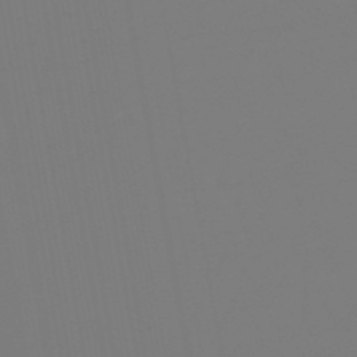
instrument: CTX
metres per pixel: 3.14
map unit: eHb
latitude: -50.2739
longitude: 74.7275
